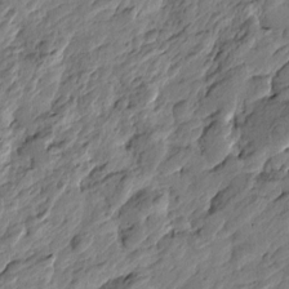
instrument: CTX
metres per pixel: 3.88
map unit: Htu
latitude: -2.8407
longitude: -178.8002
